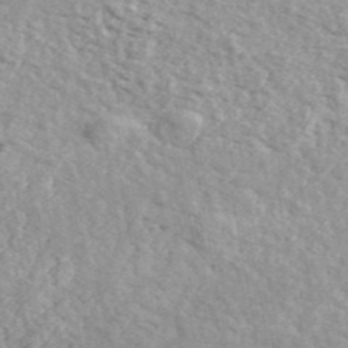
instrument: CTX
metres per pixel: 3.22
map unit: ANa
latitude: 44.1578
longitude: 46.8975
